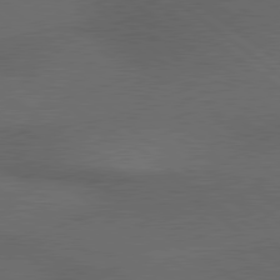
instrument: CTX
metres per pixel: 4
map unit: lApd
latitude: 79.6505
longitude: -176.4979
